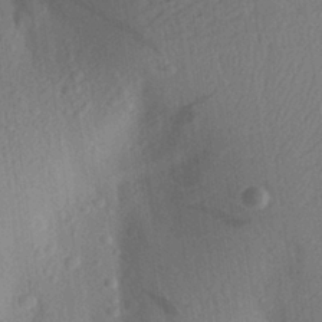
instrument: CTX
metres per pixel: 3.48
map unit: Aa
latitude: 27.5749
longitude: -145.8961
